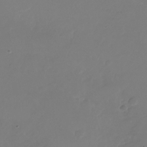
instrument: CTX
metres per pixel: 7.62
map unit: Nhu
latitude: -26.5762
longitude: -72.4223
